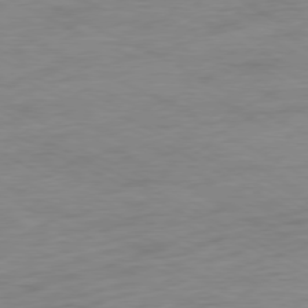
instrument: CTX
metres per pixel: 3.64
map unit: Ap
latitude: -76.8030
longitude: -75.2159
